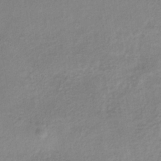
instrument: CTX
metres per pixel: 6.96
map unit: lHb
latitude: -34.0094
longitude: 64.4818
